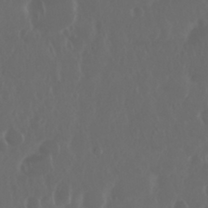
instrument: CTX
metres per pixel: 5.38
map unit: Nhu
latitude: 29.3293
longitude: -57.4237
